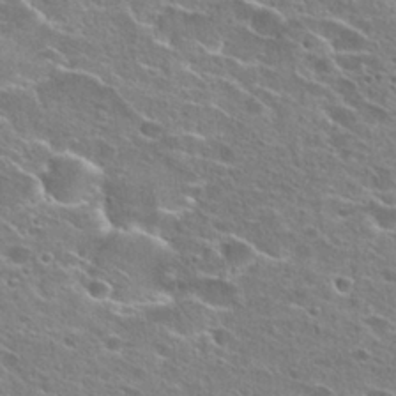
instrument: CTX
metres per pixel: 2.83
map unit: Hto
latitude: 24.9891
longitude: -44.3278
